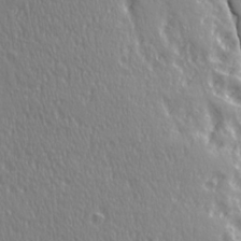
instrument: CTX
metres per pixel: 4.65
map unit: Ave
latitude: 21.6694
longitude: -135.3292
